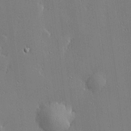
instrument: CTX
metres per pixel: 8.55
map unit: lHvf
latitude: 21.3671
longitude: 143.2753
